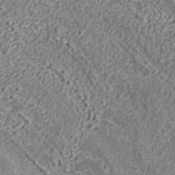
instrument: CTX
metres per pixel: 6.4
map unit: ANa
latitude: 36.4601
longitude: 17.7667
